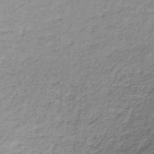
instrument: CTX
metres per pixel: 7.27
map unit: HNb
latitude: -37.1242
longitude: 50.7463
